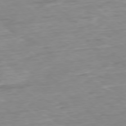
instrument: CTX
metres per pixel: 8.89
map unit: Ap
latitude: -78.2172
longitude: -88.6491
